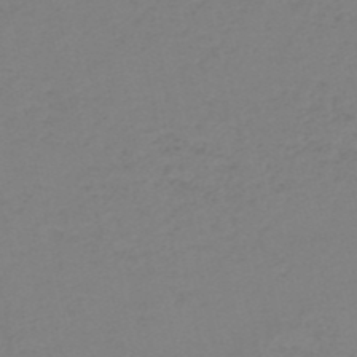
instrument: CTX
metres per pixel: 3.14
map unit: HNb
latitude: -50.7652
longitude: -54.2900
